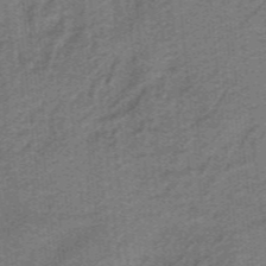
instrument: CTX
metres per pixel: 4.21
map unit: lHb
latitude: -39.5966
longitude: 53.8233
